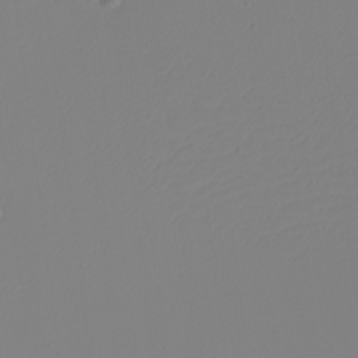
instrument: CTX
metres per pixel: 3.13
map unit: Nhu
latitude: -5.0675
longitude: -84.7057
